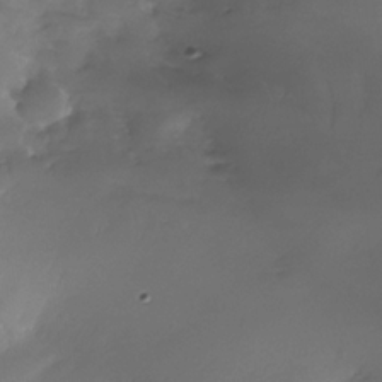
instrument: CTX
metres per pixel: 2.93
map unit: Nhe
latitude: -33.0865
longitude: -92.8380
